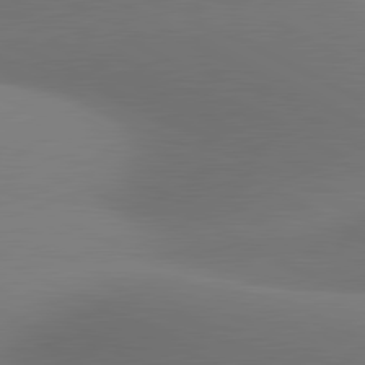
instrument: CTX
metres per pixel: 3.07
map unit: lApd
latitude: 81.1214
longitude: 132.8030
